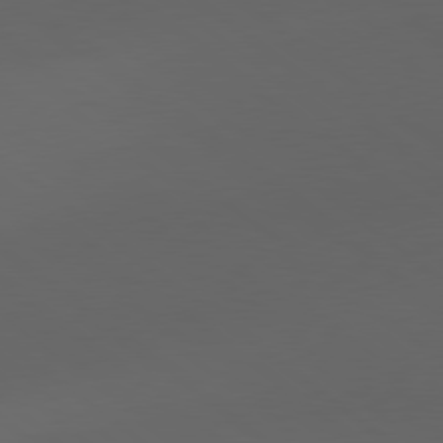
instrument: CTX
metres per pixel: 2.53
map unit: lApd
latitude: 79.0081
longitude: -166.1577
